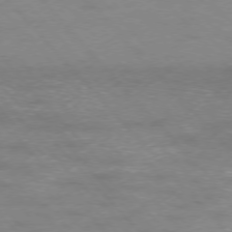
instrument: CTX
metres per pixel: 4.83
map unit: Ap
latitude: -76.6707
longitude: -61.4048
